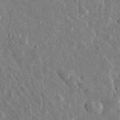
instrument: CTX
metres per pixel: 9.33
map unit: lHvf
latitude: 33.7639
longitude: -82.4034
